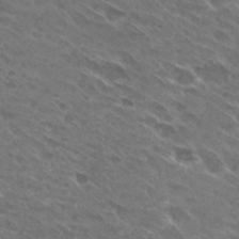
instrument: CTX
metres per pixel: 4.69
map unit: Hto
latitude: 29.4804
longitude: -44.1011
